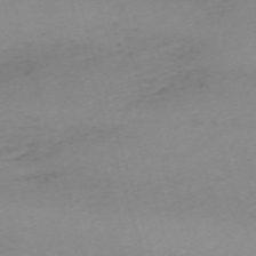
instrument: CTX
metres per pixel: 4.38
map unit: eHh
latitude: -61.3888
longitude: 51.2754
